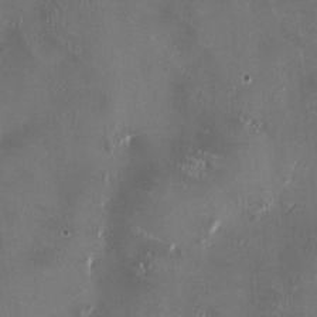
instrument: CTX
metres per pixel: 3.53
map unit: HNhu
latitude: 1.0458
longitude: -4.4034
